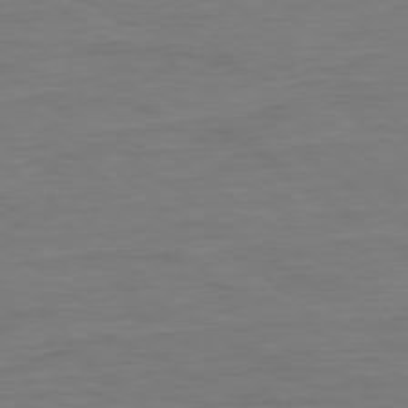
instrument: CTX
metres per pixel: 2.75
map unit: Ap
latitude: -78.9541
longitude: -89.1970
